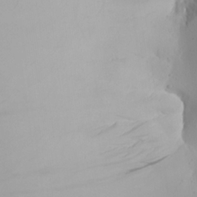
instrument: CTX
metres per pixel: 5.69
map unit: Aa
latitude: 22.1389
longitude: -145.7827
